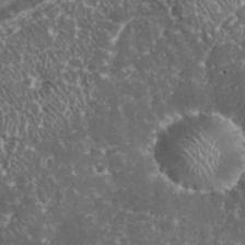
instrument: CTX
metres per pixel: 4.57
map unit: eHh
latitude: 32.8380
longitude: -62.3656
